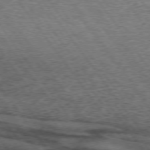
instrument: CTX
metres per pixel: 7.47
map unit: lApd
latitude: 73.4427
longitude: -76.3845
